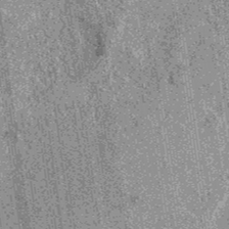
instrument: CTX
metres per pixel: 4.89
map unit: eAb
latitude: 36.9513
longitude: 107.8611
